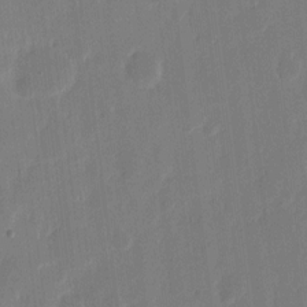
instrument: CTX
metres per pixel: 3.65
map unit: eHh
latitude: 9.5938
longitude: -68.2334
